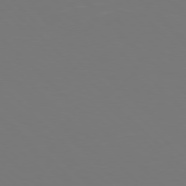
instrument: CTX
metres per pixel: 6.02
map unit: Hpe
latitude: 77.8205
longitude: -175.2726
